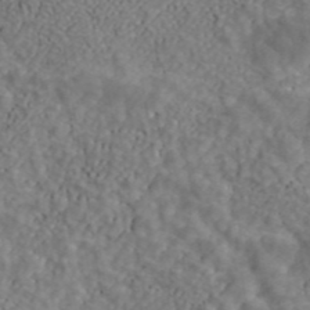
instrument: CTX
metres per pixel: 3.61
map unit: ANa
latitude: 43.8394
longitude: 25.8422
